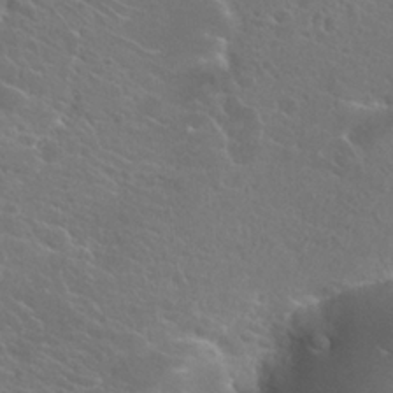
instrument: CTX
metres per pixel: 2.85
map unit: Hto
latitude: 24.6490
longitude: -39.5182
